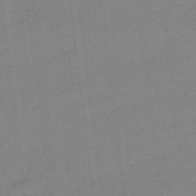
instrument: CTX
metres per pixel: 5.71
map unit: lHb
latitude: -49.5022
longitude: 81.3321
